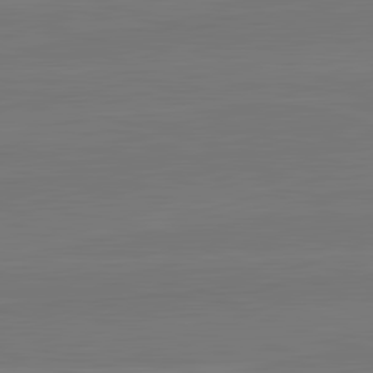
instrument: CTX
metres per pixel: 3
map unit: lApd
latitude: 82.3845
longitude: 164.5763
